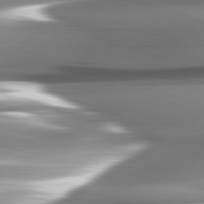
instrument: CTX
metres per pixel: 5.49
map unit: lApd
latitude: 82.5923
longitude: -141.3292
